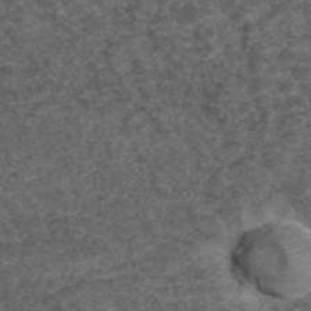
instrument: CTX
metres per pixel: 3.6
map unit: ANa
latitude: 41.9906
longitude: 26.9730
